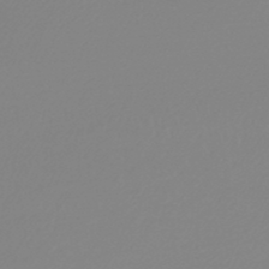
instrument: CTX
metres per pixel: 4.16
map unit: lHb
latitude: -44.4062
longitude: 75.4077
